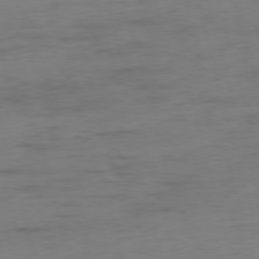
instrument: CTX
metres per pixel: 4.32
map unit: Ap
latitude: -75.7478
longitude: -73.6505
